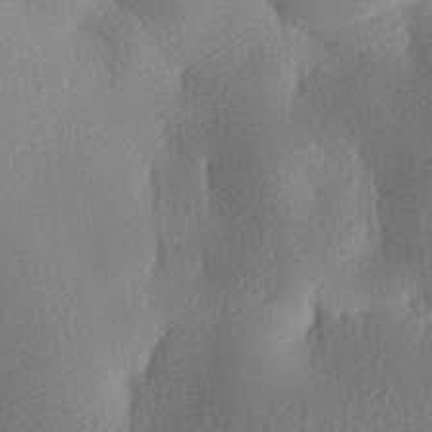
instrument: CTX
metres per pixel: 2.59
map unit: lAa
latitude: -8.6896
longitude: -127.5371
